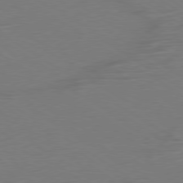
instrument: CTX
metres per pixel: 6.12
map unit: Ap
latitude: -79.8611
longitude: -58.9514
